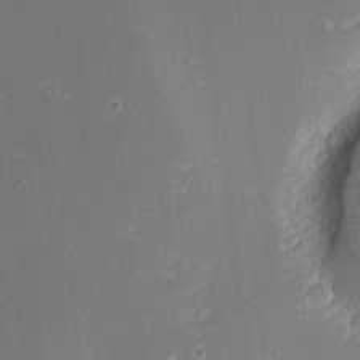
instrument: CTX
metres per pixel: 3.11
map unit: eHh
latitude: -5.1998
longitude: -85.8772
